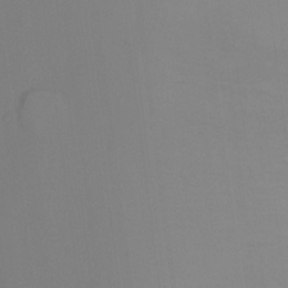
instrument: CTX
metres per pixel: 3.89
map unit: Hto
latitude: -14.2362
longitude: -43.3104
